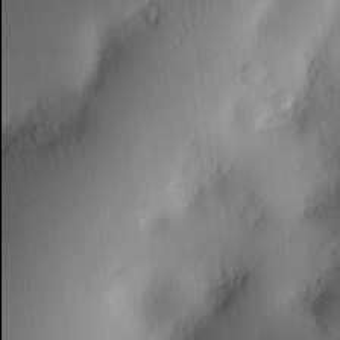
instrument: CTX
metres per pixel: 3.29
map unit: Nve
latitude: -8.5763
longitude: 174.0094
